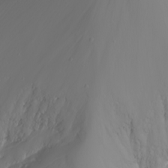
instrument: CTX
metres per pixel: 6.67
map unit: Nhu
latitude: -6.8786
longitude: -89.0081
